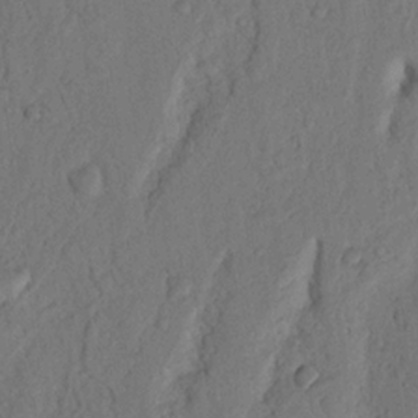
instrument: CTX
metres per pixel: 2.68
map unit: Nhu
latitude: 19.1970
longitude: -76.7435
